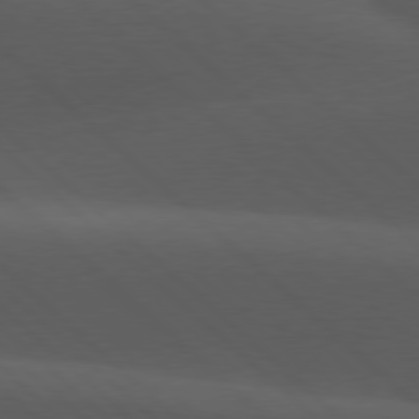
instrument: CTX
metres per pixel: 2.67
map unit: lApd
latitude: 77.7827
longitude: -54.1011
